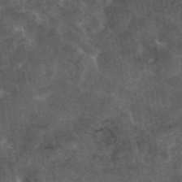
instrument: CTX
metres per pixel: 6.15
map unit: eAb
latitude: 45.3670
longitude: 122.7652
